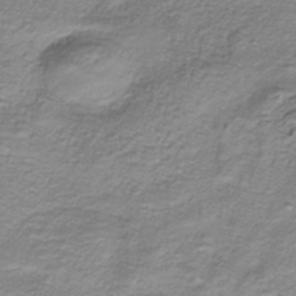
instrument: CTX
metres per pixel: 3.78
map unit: HNhu
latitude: -40.8219
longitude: 108.8408
